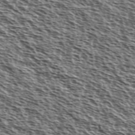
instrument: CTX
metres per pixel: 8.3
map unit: Ave
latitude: 38.1767
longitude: -110.8569
